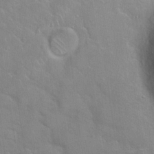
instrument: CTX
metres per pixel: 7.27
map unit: Hto
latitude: 21.6883
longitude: -52.1767
